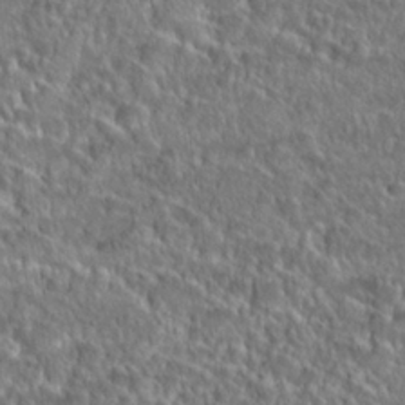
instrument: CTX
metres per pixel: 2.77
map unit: Hto
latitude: 25.3859
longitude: -46.2901
